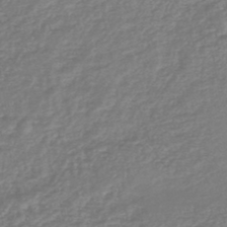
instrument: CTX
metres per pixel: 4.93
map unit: lHb
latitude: -46.1983
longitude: 73.5399
